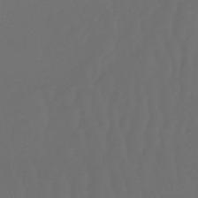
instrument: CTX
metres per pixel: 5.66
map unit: eHb
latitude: -50.9164
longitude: 76.6896
